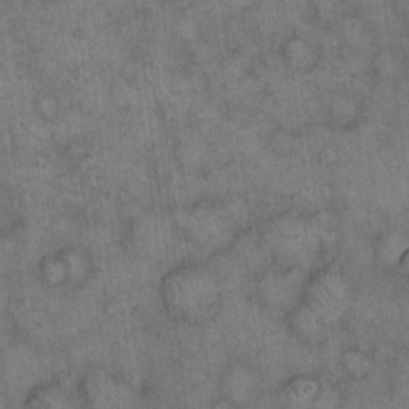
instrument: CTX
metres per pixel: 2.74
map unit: eHh
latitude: 14.6113
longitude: -64.6113
